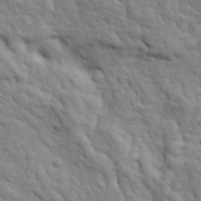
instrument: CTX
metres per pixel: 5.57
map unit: Ave
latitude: 17.6127
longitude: -132.7813
